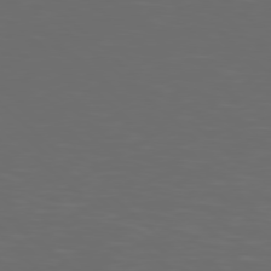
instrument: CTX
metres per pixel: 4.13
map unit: Hpe
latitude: 77.7071
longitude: -169.2915
